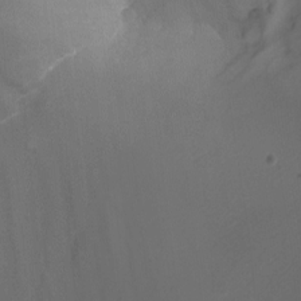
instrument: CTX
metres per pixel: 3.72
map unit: Nhu
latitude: -9.1620
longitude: -77.9150
